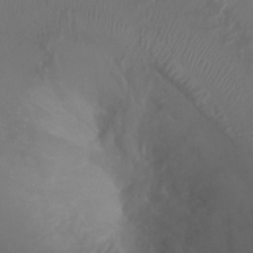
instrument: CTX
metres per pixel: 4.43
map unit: Ht
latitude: -0.9731
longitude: -17.8394
